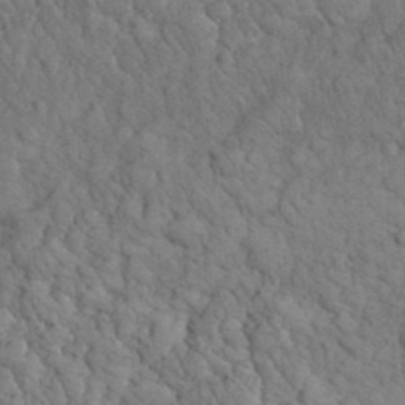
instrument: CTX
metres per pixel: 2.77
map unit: eHh
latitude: 32.7435
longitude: -66.4601
